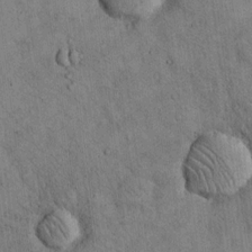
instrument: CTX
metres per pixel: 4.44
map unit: Hto
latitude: 13.5938
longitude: -58.7246
